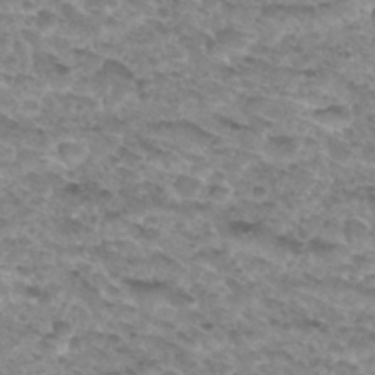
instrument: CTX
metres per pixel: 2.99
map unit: Hto
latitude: 31.9528
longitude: -48.1578
